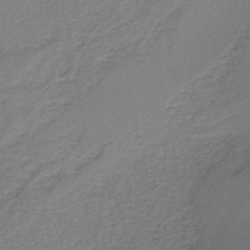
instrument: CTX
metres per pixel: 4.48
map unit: HNb
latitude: -43.5777
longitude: 49.2754
